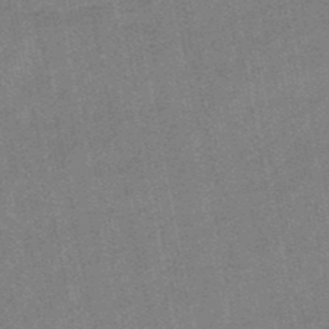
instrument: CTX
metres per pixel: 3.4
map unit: lHb
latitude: -48.6897
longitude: 79.1242
